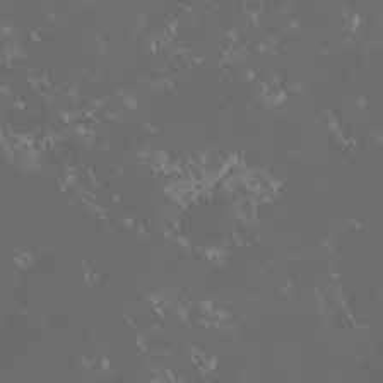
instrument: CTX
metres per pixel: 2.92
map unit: lHvf
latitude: -14.3684
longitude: -103.3481
